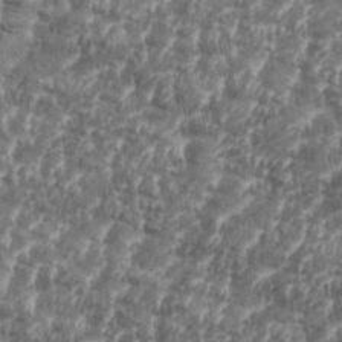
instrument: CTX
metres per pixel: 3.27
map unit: eHh
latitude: 35.3859
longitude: -136.1956
